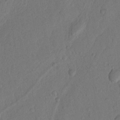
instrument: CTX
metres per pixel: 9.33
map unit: Nhu
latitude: 19.4615
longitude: -76.8380
